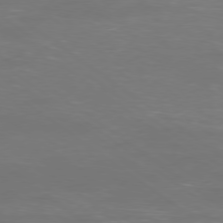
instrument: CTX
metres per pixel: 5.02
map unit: Ap
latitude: -78.9919
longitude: -61.8772
